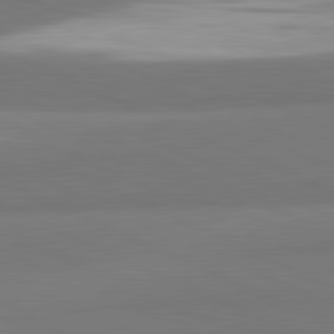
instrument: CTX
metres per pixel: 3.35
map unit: lApd
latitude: 81.9339
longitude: 151.4454
